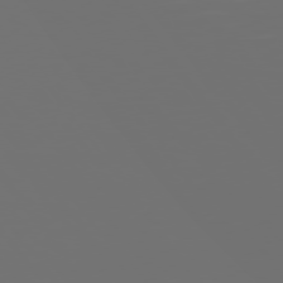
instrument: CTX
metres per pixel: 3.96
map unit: Hpe
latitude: 75.3482
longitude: -126.7624
